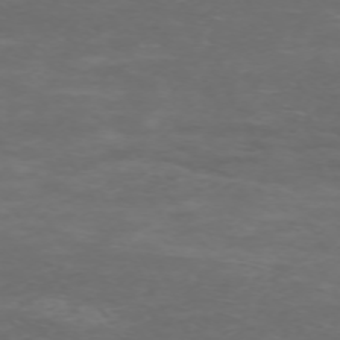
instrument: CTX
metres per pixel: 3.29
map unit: Hpe
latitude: -72.5762
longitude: 9.1242
